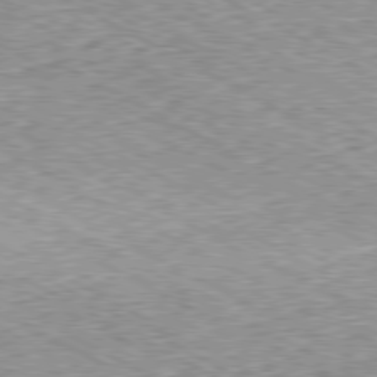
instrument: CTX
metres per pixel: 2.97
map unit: Ap
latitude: -80.6141
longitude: -49.8394
